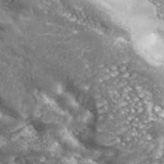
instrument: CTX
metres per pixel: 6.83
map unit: eHh
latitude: 42.8191
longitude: -90.1389
